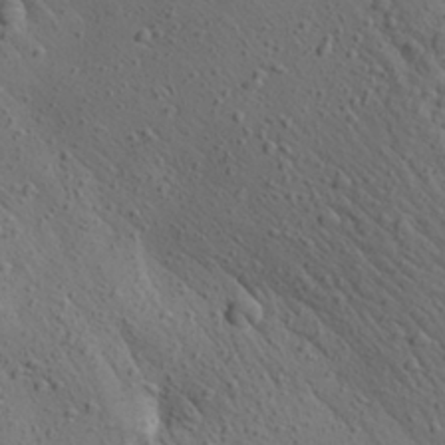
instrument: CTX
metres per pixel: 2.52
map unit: Aa
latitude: 27.4993
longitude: -142.4601
